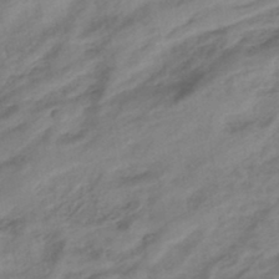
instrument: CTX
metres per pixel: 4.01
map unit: eHb
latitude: -43.7855
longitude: 85.5588
